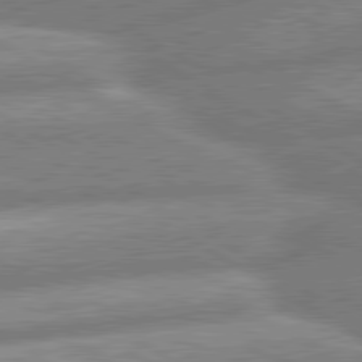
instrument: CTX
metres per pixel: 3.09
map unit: lApd
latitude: 80.3278
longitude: -165.3293
